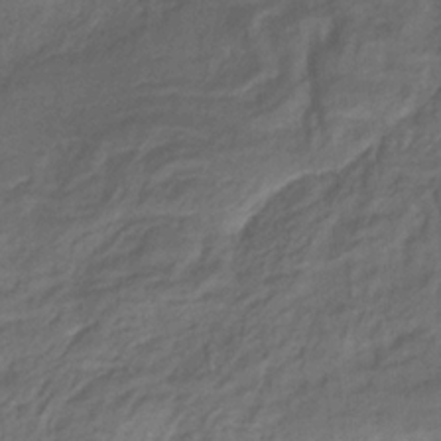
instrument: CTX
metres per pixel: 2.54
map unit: HNhu
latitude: -29.1053
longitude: 66.5196
